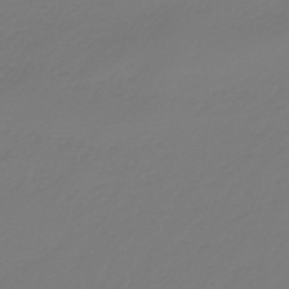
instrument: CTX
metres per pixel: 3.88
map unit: eHb
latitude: -46.4818
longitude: 84.7274
